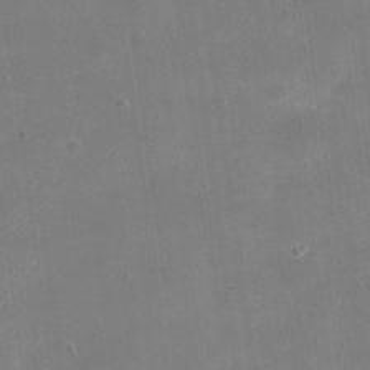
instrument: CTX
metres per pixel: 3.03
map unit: eHh
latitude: 20.5735
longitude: -66.0633
